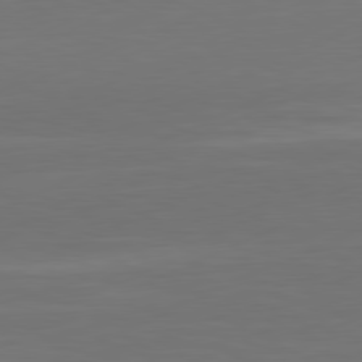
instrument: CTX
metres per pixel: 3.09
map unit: Ap
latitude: -81.7100
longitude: -85.3104
